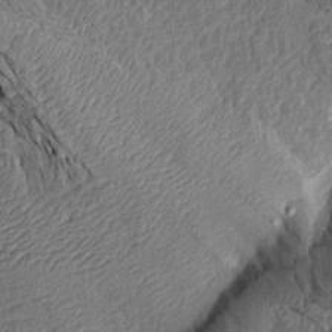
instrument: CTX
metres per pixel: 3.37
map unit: Aa
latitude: 14.8380
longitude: -146.5735
